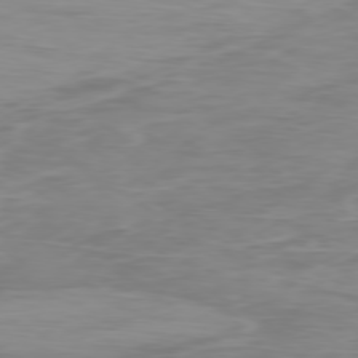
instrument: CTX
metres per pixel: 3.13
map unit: Ap
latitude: -79.1242
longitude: -74.7435
